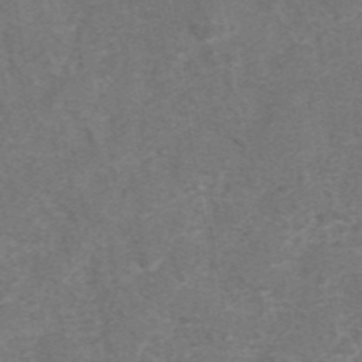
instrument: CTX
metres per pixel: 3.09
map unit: eAb
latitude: 43.1403
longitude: 106.9164
